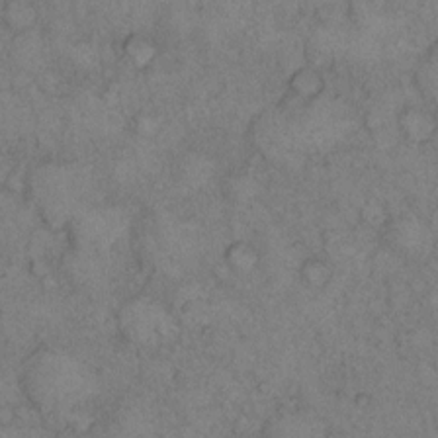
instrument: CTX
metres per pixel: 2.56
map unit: eHh
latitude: 14.1011
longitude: -63.1403
